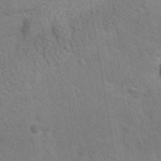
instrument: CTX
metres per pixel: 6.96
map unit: Ave
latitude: -8.4440
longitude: -120.7436
